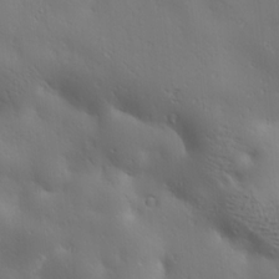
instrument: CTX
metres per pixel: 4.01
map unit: Ave
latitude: 19.5182
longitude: -138.1578
